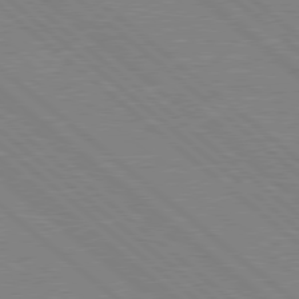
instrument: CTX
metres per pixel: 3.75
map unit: Hpe
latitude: 78.3090
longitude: -123.6127
